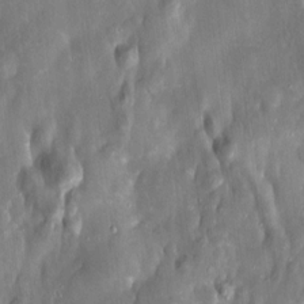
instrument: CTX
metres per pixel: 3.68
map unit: Htu
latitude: 2.0444
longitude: 142.4251
